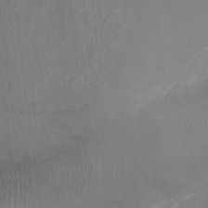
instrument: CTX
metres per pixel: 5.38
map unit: Ht
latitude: -6.1417
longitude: -25.5749
